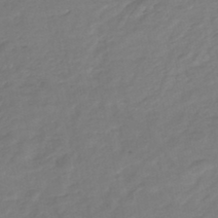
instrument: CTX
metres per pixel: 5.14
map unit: HNhu
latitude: -46.6707
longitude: 93.0864
